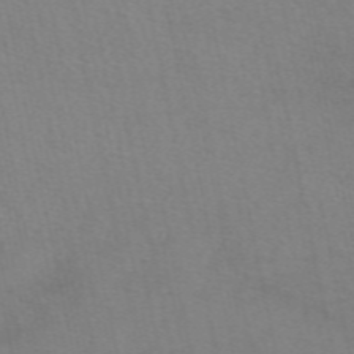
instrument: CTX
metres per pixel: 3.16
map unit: eAb
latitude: 50.4790
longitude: 104.4818
